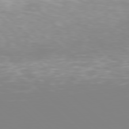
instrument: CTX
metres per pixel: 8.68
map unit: Hpe
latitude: 77.4237
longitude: -162.1578
